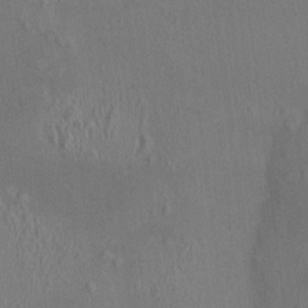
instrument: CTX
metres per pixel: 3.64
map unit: HNhu
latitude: 4.8947
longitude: 7.1431
